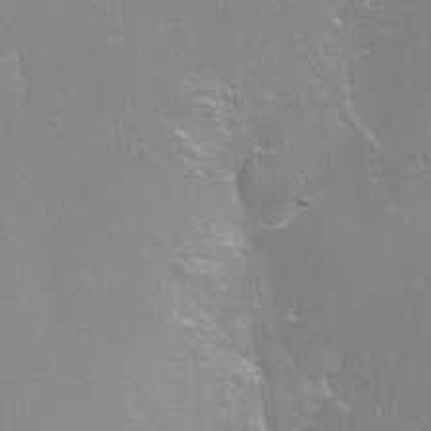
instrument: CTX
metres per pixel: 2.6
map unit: Nhu
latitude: -6.0850
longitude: -47.7639
